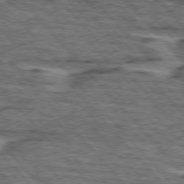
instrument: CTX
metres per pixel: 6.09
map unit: lApd
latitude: 75.7828
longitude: -77.4048
